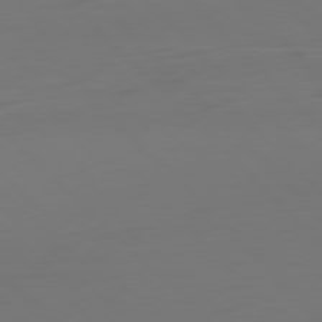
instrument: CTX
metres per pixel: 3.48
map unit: Ap
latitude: -79.8611
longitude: -55.8583
